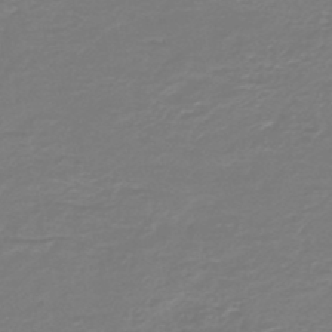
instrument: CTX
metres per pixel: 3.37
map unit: HNb
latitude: -46.9164
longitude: 52.7274
